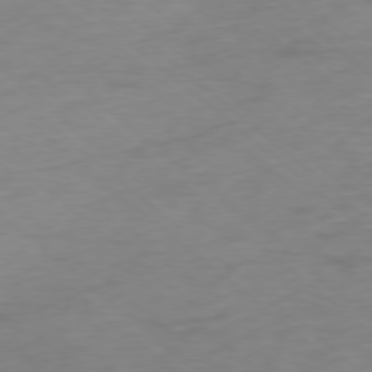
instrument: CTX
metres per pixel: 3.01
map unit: Ap
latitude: -78.2928
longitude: -78.7247
